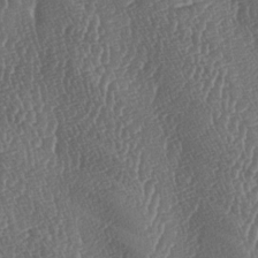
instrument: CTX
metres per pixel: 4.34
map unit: lAa
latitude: -6.4818
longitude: -130.1200
